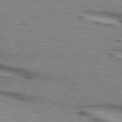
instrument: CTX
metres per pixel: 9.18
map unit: lApd
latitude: 73.4427
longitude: -71.4237
